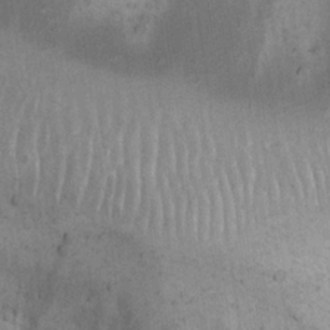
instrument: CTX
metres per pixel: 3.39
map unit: Nhu
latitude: 22.3467
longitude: -71.3670
